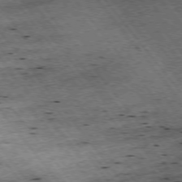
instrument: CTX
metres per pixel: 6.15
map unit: Hpe
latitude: -75.6722
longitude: -18.6679
